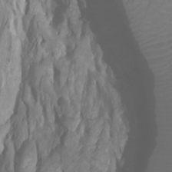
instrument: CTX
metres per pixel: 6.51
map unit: Htu
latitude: -4.4818
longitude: -72.7247
